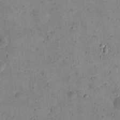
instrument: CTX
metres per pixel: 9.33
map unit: eHh
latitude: 21.7072
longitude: -65.8016
